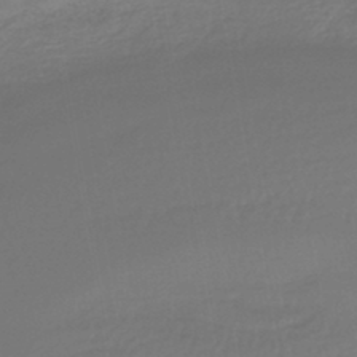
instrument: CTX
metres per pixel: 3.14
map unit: lHb
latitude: -42.9352
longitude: 59.6721
